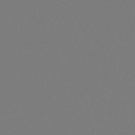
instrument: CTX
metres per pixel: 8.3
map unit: eHb
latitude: -30.6329
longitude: 66.4629
